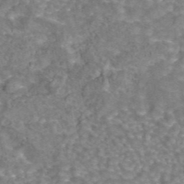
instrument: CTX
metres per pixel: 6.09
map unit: eAb
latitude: 44.0633
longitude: 106.8030
